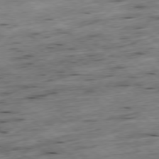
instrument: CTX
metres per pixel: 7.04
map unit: Hpe
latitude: -79.1620
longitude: 12.8975
